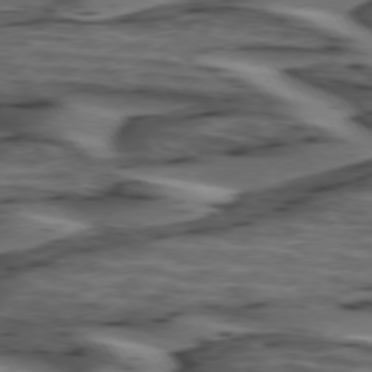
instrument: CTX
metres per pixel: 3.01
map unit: lApd
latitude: 74.3089
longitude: -71.3859
